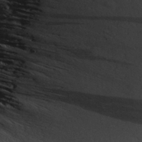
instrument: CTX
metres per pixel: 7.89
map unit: Aa
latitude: 27.9717
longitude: -140.6301
